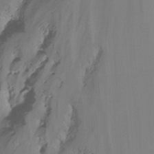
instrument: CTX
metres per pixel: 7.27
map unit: Nhu
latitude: -14.8219
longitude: -53.1781
